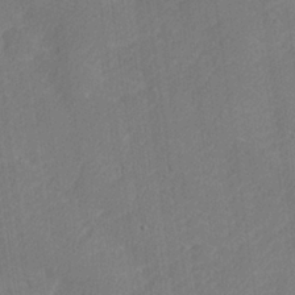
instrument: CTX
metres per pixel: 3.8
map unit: lHvf
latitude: 26.1011
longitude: 141.4265
